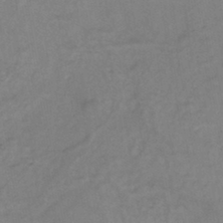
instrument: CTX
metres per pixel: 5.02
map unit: eHh
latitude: -45.2376
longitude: -30.0444
